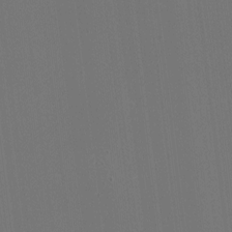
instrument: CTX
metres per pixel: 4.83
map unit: HNhu
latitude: -2.1227
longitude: -6.1956
